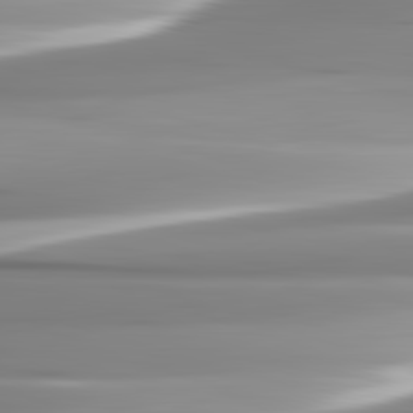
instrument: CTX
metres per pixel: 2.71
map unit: lApd
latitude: 82.7624
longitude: -137.6883
